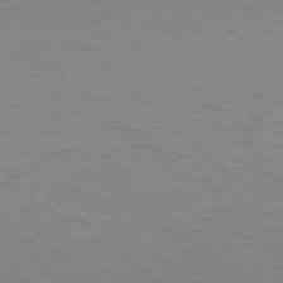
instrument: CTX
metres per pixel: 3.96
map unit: Hpe
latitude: 78.1578
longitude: -148.9892
